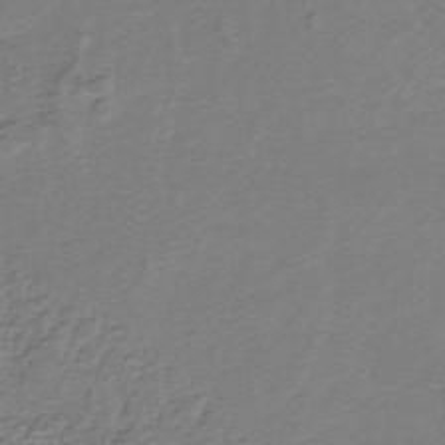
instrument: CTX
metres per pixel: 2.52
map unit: eAb
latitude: -38.6141
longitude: 51.2754
